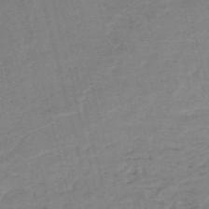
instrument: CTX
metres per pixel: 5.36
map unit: HNb
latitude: -54.1984
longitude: -46.6680
